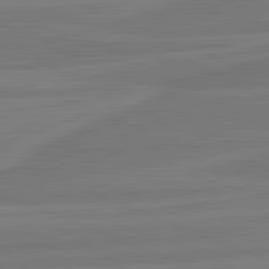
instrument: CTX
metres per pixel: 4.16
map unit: lApd
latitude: 82.1955
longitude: -173.8205
